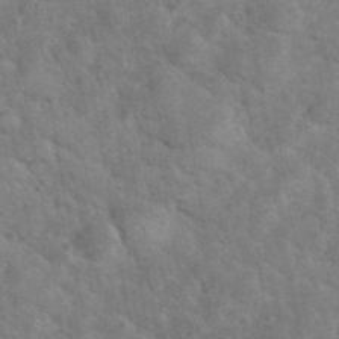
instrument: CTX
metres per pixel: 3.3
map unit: eHh
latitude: 37.0081
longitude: -65.6883
